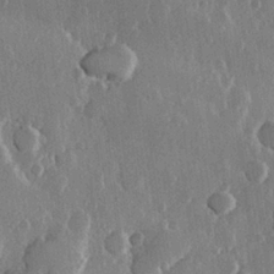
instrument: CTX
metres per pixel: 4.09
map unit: Hve
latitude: 23.0647
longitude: 148.0094
